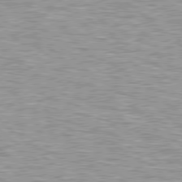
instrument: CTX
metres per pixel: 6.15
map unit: Hpe
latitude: 78.7624
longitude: -157.3859
